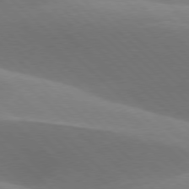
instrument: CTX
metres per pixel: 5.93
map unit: lApd
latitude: 77.4237
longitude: -51.8772
